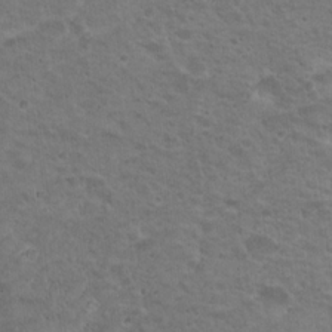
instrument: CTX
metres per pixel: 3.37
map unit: Hto
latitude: 18.6301
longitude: -31.8773
